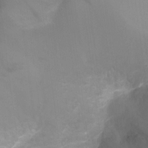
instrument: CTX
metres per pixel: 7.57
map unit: Ht
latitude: -8.8786
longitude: -24.8757
